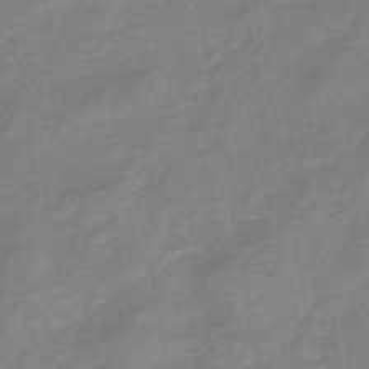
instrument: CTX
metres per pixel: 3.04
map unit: eHb
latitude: -45.2187
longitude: 81.8612
